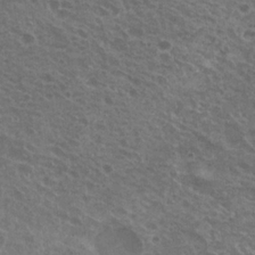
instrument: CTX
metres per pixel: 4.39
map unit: Nhu
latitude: 21.5938
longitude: -30.8758
